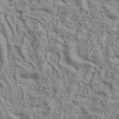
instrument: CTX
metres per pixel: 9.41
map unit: ANa
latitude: 42.8380
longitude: 54.5007
